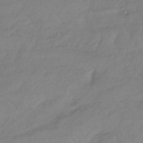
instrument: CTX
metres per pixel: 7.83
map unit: lHb
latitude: -36.8408
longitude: 69.8800
